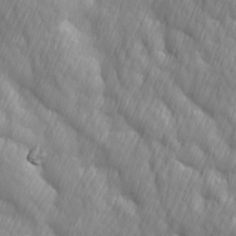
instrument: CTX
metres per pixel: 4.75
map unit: Ave
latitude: 13.1592
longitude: -105.5938
